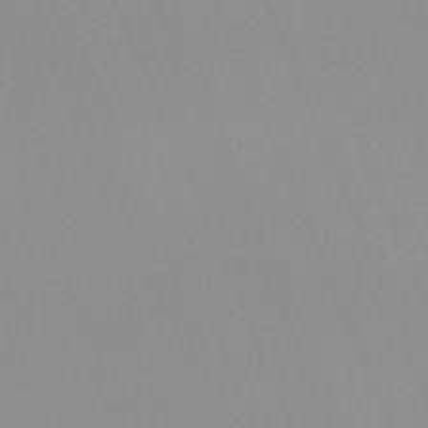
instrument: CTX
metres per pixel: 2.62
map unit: Nhu
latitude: -66.6896
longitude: 38.9164
